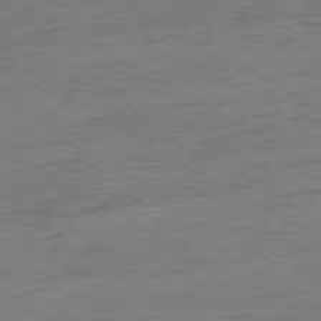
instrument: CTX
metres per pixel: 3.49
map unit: Ap
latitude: -80.9731
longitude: -78.1389
